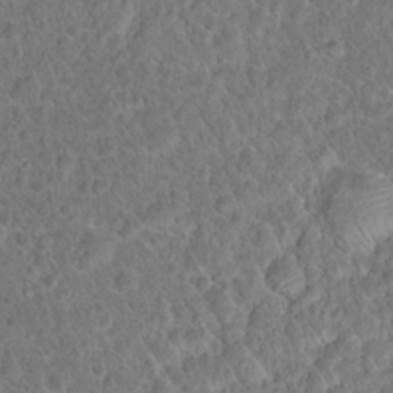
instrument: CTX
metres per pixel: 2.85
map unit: Hto
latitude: 17.3860
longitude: -40.8946
